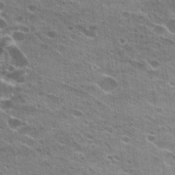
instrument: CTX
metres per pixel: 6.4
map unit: Hto
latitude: 23.7450
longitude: -42.1578
